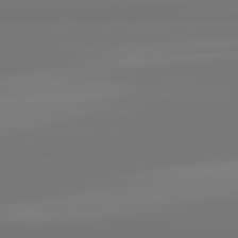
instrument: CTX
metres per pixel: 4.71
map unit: lApd
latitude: 81.7827
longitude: -176.6490
